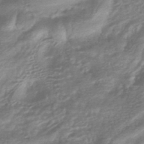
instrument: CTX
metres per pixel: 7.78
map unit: HNhu
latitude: -43.8044
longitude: 93.5399
